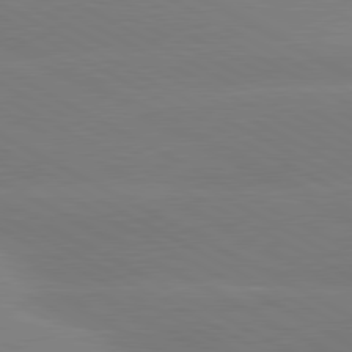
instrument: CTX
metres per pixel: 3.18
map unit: lApd
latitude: 80.6301
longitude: -147.5560
